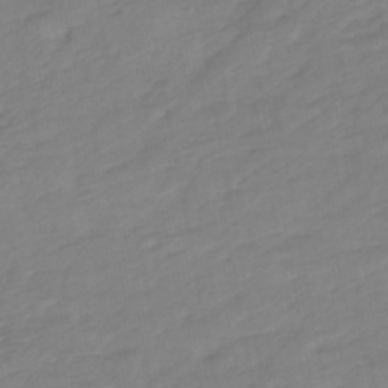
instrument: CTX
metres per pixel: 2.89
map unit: HNhu
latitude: -46.5762
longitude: 92.9920
